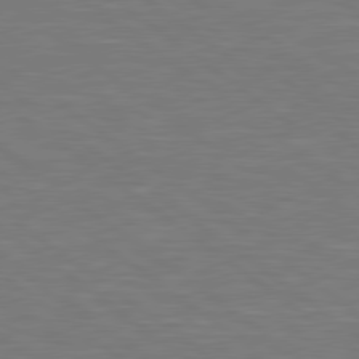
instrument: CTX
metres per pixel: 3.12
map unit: lApd
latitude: 79.0837
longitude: -94.2145
